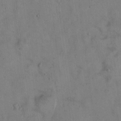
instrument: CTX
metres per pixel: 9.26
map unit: Hto
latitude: 13.5938
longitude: -60.2900
